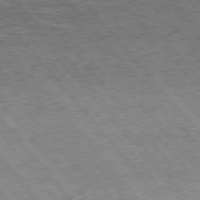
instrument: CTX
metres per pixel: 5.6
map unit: Hpe
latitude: 75.4049
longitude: -139.6883
